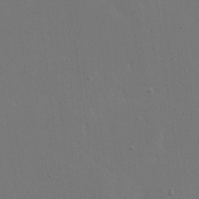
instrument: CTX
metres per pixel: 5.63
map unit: eHh
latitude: 19.1403
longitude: -69.3104
